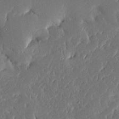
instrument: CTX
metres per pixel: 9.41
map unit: Ave
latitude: 16.8758
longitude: -140.2711
